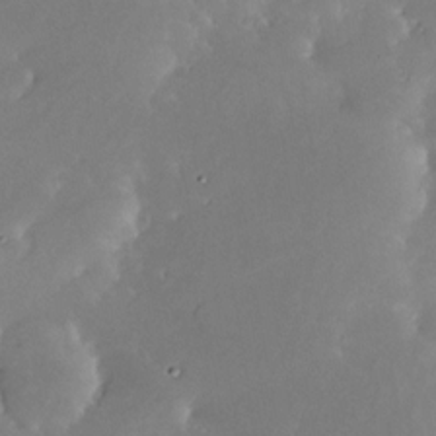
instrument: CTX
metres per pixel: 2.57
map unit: Nhe
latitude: -31.5966
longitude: -116.4412
